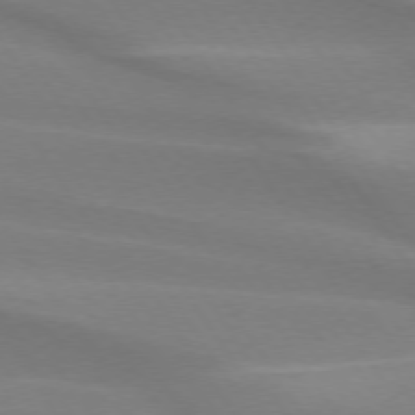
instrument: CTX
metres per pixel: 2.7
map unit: lApd
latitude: 73.8017
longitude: -49.5938
